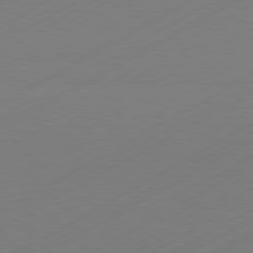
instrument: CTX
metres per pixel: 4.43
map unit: Hpe
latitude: -81.3888
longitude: 13.5021
